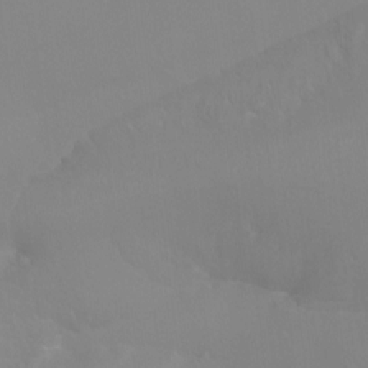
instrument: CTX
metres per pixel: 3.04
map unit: Htu
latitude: -15.5022
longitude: -47.5749
